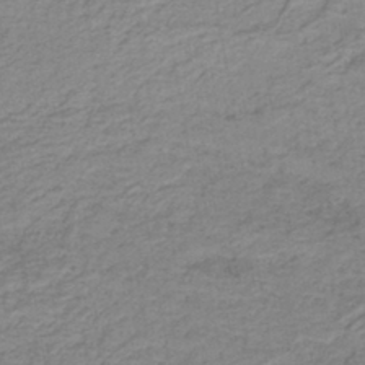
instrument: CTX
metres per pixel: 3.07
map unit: lHb
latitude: -41.4643
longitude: 53.5966
